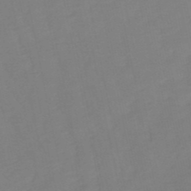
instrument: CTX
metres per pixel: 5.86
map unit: eHb
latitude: -50.2739
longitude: 77.3510
